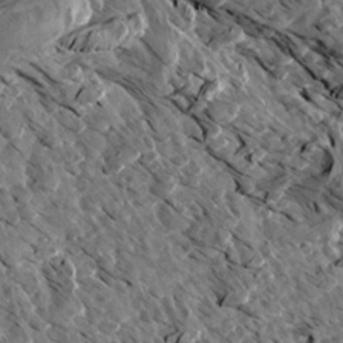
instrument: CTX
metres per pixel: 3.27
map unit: Aa
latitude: 13.4049
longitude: -141.8205
